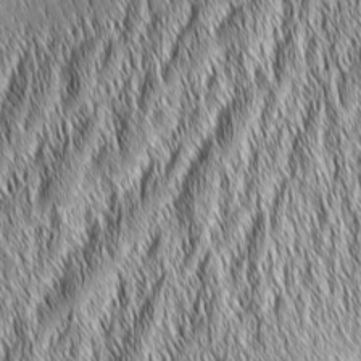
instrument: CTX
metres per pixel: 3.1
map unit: Aa
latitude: 6.6868
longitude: -130.1578
